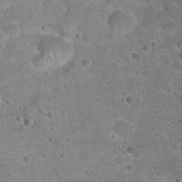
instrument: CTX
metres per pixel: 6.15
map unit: Hto
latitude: 22.8002
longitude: -49.6127
